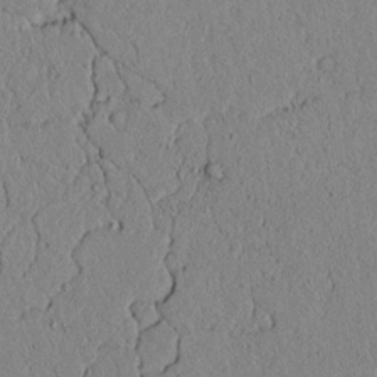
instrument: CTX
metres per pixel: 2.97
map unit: lAvf
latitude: 5.4993
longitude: 166.5007
